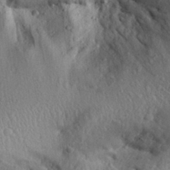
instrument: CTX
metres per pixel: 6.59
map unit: Aa
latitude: 30.0255
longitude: -137.4049
